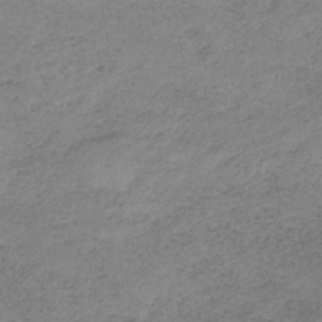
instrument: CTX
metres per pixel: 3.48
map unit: HNb
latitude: -33.3888
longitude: 60.1795
